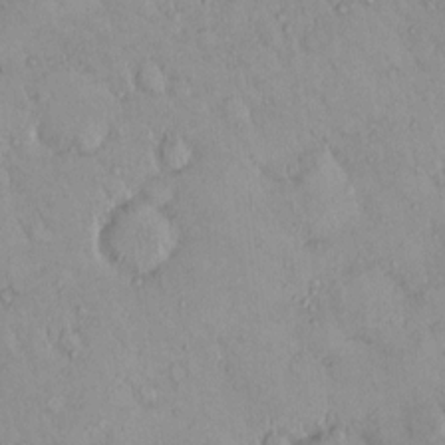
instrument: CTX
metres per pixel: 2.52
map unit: eHh
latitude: -0.0283
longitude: 17.7289
